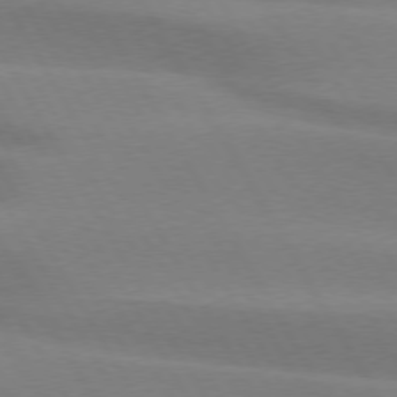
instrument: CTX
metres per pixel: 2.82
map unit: lApd
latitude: 74.5735
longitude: -65.5560
